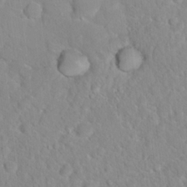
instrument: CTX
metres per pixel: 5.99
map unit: Hto
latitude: 17.0647
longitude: -37.0459
